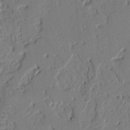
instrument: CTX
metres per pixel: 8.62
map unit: Nhu
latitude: 15.1404
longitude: -78.7247
